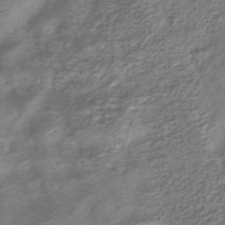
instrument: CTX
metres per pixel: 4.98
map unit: HNhu
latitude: -41.2187
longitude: 100.2928
